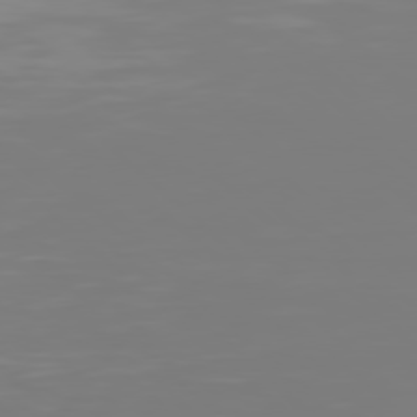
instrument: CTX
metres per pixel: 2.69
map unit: Hpe
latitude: 77.7827
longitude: -137.6694
